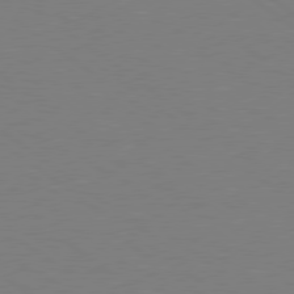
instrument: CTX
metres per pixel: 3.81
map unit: Hpe
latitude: 78.6491
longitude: -149.3860
